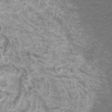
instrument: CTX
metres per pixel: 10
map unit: Htu
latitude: -11.2565
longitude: -74.4979
